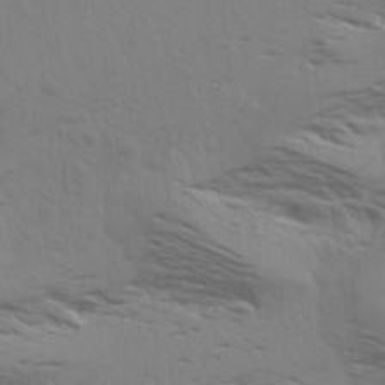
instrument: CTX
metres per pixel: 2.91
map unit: Aa
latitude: 18.4979
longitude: -145.0269
